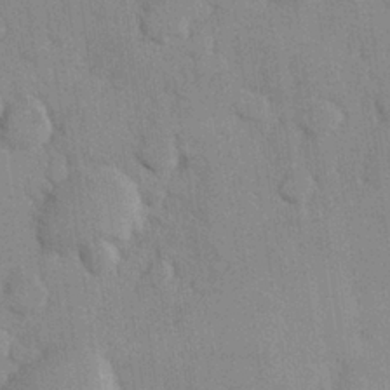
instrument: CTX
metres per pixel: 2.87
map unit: Hve
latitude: 26.4412
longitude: 150.7085
